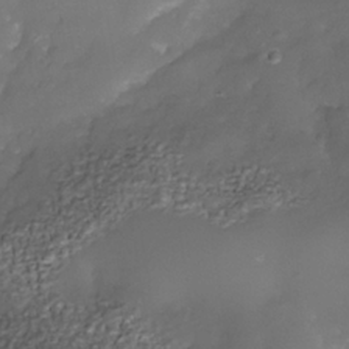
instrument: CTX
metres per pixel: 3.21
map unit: Nhe
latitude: -37.9556
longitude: -112.3278
